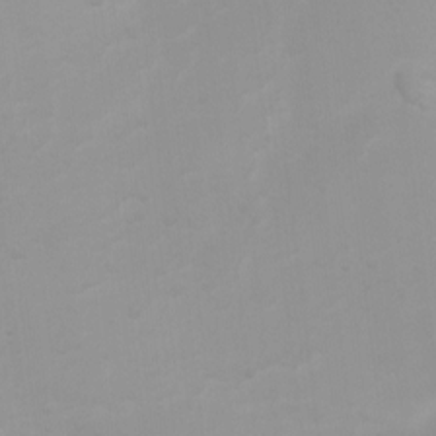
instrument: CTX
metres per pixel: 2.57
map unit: Ht
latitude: 3.4048
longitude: -23.0080
